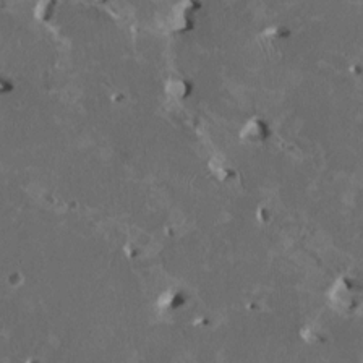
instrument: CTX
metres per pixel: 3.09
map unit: HNhu
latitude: 1.9717
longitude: -4.8191
